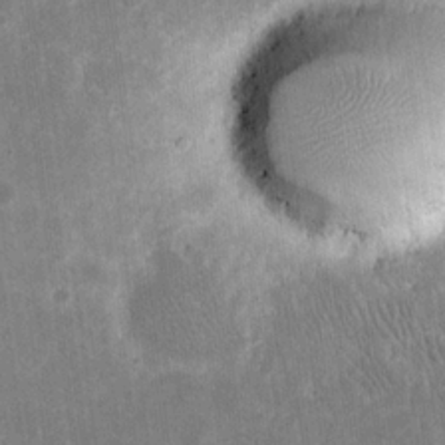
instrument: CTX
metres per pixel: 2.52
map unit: eHh
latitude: 20.5735
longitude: -67.6693
